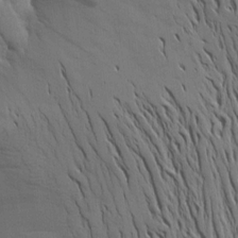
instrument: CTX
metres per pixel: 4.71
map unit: Aa
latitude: 15.7828
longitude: -147.2159
